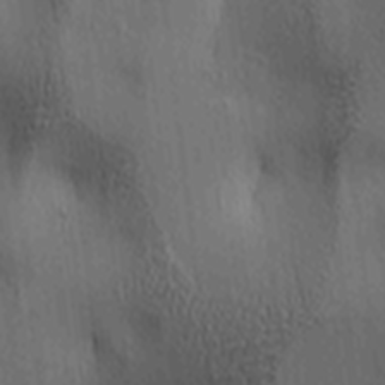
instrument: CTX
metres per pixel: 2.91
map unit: lAa
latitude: 5.2537
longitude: -112.8002
